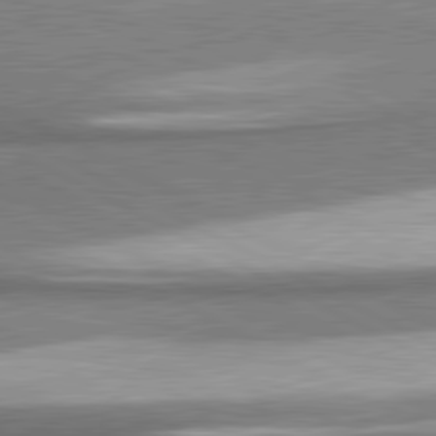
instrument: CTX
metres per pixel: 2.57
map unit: lApd
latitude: 81.2348
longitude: 168.5006
